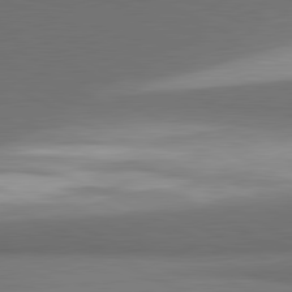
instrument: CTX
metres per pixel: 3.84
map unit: lApd
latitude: 81.4237
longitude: 154.7463
